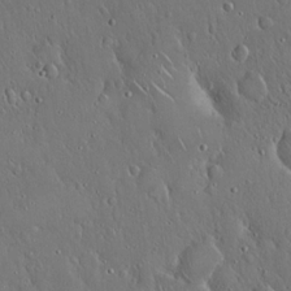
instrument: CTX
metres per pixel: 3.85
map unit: Hto
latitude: 17.8583
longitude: -58.3656
